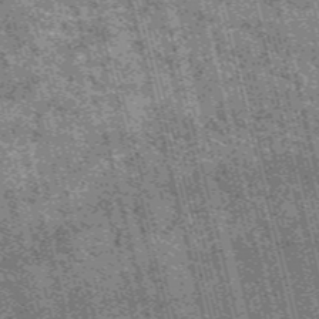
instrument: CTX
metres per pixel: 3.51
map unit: HNb
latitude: -56.1039
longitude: -43.3860
